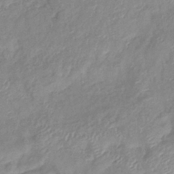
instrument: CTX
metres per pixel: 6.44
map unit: eHb
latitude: -40.0283
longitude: 78.2739
